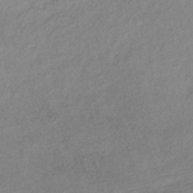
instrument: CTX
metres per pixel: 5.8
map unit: lHb
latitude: -39.1620
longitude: 68.6518
